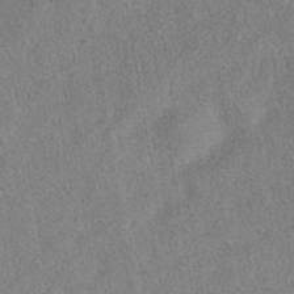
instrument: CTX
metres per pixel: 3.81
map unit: HNhu
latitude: -39.7289
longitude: 100.8408
